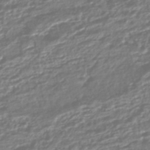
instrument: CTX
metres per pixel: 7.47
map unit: HNhu
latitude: -45.1620
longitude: 96.5952
